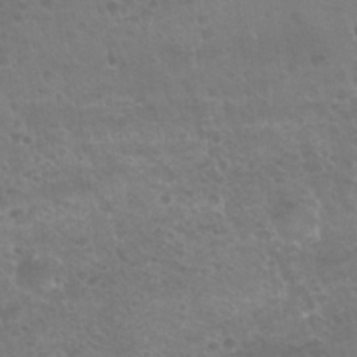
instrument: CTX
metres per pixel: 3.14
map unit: Nhu
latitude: 24.9702
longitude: -51.4426
